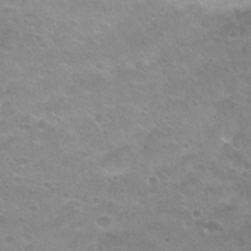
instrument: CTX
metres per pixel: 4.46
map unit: Hto
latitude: 25.8583
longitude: -29.5371
